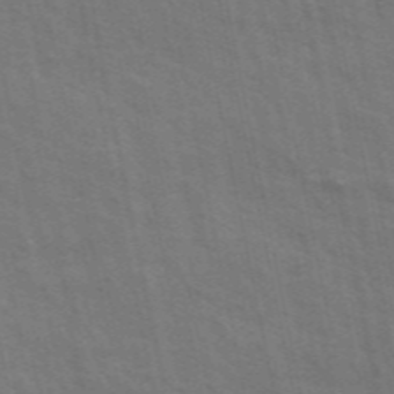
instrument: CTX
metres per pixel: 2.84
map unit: ANa
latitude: 48.6302
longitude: -77.1214
